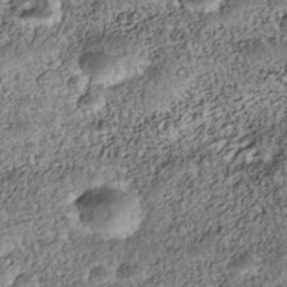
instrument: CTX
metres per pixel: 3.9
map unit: Nhe
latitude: -39.6722
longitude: -117.2159
